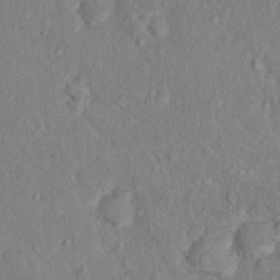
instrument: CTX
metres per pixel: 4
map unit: Nhu
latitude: 16.0444
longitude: -30.8380
